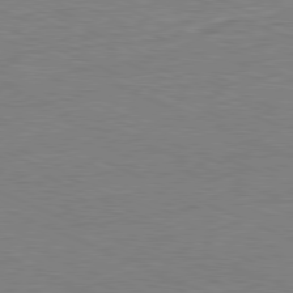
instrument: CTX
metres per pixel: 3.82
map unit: Ap
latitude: -81.5399
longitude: -84.2523
